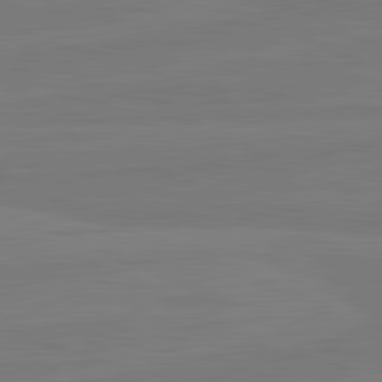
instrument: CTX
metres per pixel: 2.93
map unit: lApd
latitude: 81.9150
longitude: -178.1011
